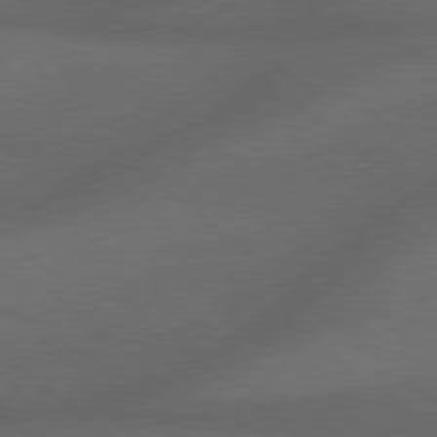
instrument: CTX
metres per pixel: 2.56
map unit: Hpe
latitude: 78.0444
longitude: -158.0822
